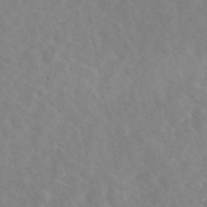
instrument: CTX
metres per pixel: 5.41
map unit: eAb
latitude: 48.1578
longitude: 117.6532
